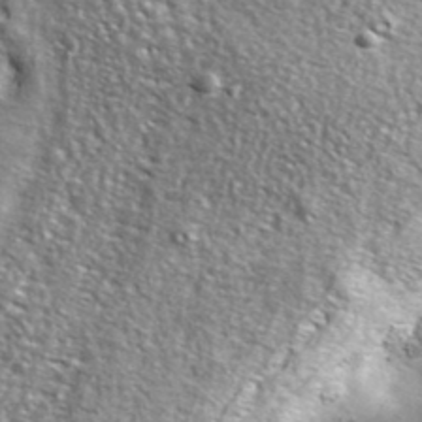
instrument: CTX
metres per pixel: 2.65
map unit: ANa
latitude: 39.6505
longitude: -90.6868
